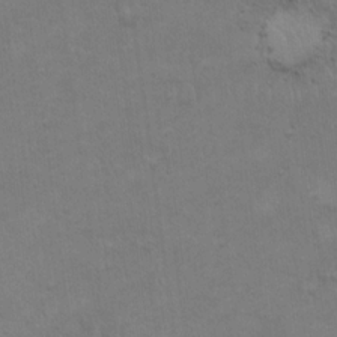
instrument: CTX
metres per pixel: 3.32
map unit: Hto
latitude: 18.7435
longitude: -60.1766
